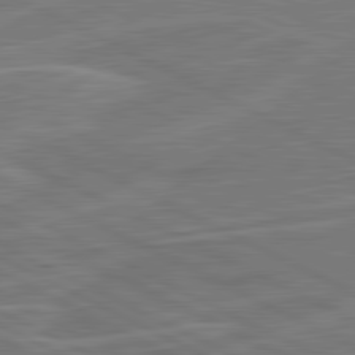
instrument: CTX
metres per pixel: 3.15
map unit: lApd
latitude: 81.2348
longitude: 121.1998
